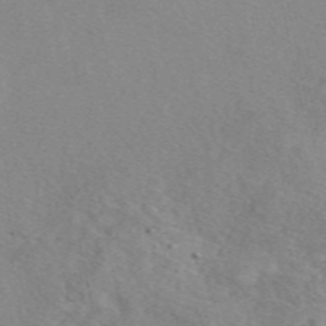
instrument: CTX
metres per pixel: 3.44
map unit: eAb
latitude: 49.2159
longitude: 107.5588
